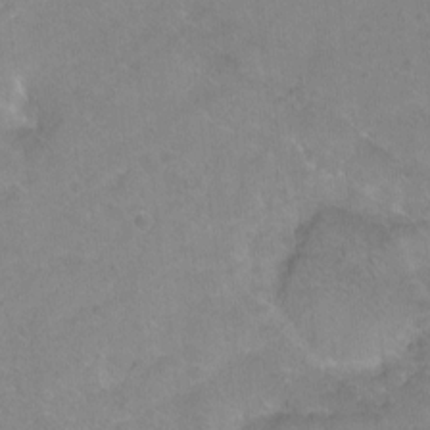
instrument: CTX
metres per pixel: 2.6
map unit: Ht
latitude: -5.9556
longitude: -36.6113
